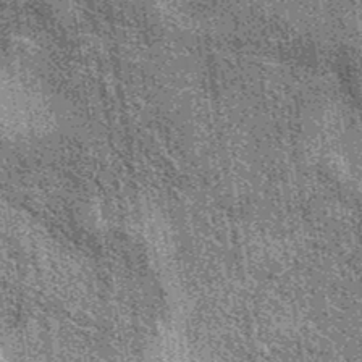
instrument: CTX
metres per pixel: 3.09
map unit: eAb
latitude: 37.7449
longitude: 107.7289
